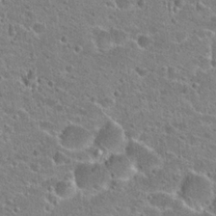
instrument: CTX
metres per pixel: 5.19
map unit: Hto
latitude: 23.5371
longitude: -43.4804
